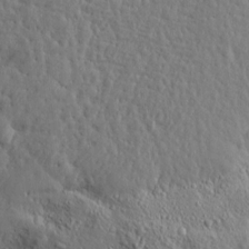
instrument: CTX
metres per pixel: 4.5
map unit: Aa
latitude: 14.9514
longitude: -141.6127
